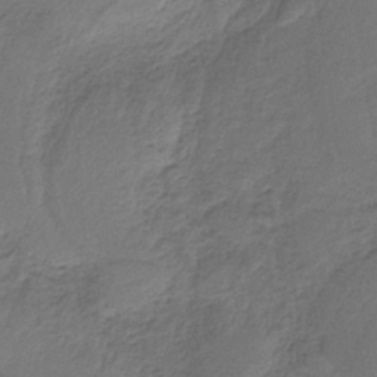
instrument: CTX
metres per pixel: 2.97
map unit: HNb
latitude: -35.2565
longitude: 59.1998
